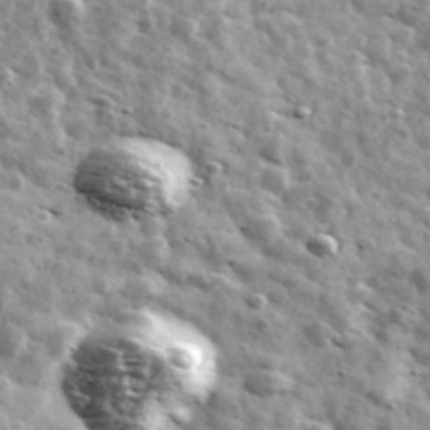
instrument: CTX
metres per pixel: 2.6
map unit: Ave
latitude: 41.9528
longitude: -107.2537
